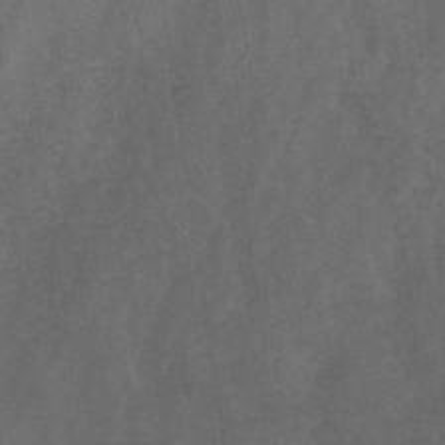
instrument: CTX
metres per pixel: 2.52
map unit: HNb
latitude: -30.7274
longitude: 63.2754
